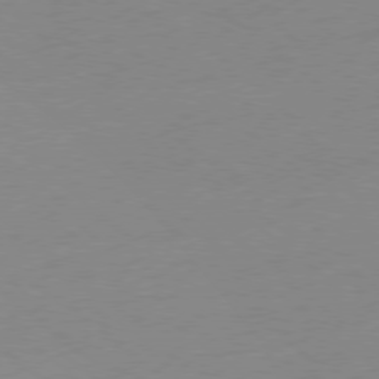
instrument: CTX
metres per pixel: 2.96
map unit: Ap
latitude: -78.9163
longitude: -99.3859
